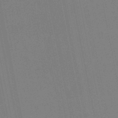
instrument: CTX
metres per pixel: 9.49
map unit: lHb
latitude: -48.4251
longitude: 67.1809
